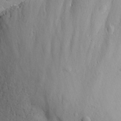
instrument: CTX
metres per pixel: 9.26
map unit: Ave
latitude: -10.5574
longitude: -120.7247
